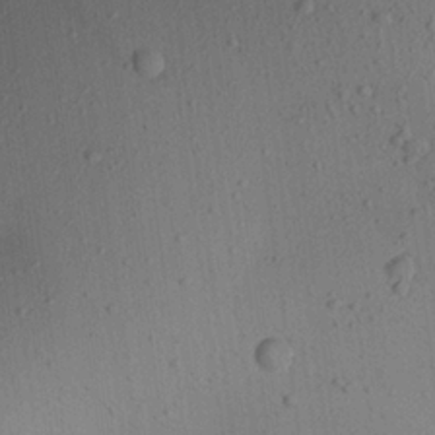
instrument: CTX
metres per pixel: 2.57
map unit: Aa
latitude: 22.2145
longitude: -143.3104
